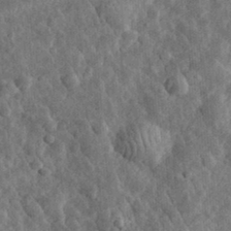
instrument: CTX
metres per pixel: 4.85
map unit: eHh
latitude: 33.2915
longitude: -80.0255
